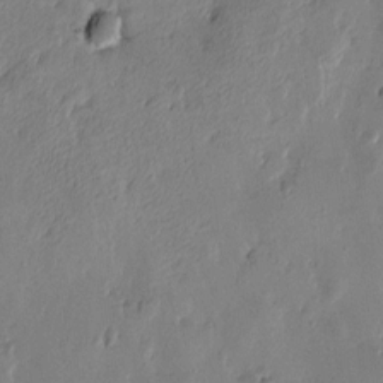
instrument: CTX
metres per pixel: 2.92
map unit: Htu
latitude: -1.7100
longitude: -177.5182
